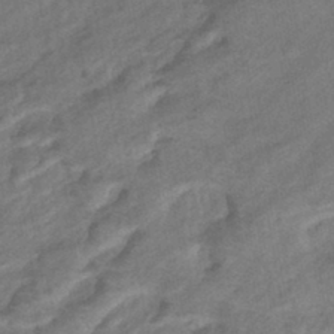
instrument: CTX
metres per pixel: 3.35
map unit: eHb
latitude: -42.2928
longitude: 84.1416
